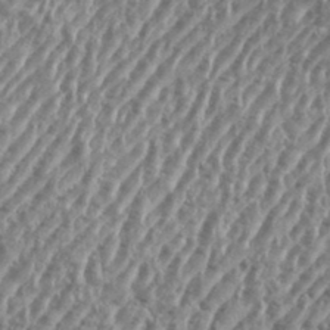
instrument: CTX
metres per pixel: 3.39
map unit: eHh
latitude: 35.6882
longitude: -134.8569
